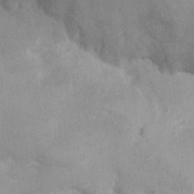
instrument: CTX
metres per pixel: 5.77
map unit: Ht
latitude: 3.1592
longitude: -26.9136
